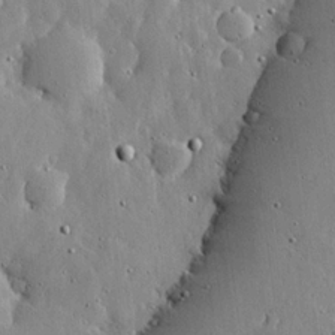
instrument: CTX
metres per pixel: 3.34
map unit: lHvf
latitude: 20.1956
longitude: -115.1025
